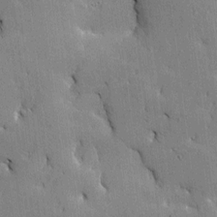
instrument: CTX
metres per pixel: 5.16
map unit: Htu
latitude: -7.6910
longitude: 176.1039
